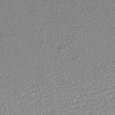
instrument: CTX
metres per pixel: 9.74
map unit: HNhu
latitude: -46.7652
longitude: 105.7666
